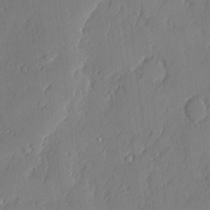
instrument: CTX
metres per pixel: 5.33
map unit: eHh
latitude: 4.9892
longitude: -76.1766
